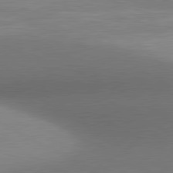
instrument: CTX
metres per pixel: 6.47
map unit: lApd
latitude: 80.9514
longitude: 135.9745
